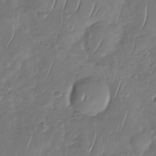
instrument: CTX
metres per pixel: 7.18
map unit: Nhu
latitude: -30.2739
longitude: -58.8002
